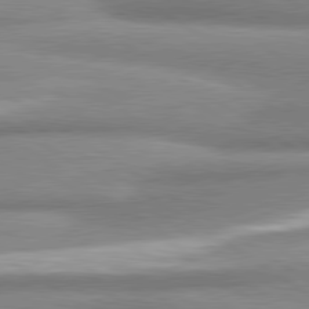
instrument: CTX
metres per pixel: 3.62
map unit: lApd
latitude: 80.7435
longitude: -178.0822
